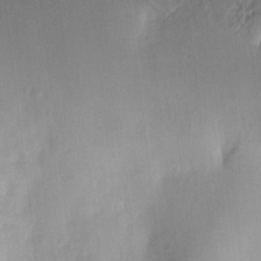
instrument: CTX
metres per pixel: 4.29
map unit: HNhu
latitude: 8.5357
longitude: -3.8961
